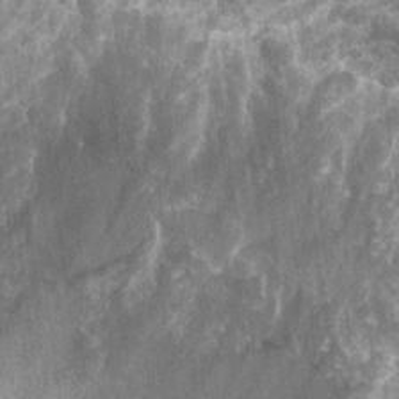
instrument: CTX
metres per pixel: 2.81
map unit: Nhu
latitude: 7.2159
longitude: -20.2900
